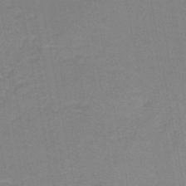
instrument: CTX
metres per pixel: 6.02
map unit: HNb
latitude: -49.8612
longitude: -49.4048
